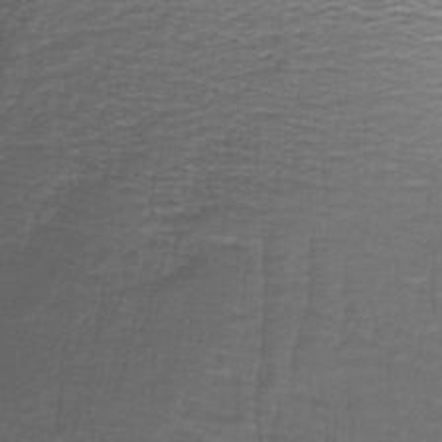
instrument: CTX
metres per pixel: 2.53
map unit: lHb
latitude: -43.0675
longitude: 58.2172
